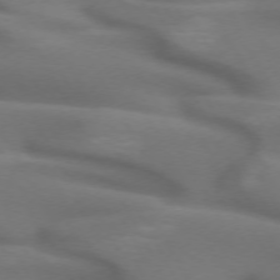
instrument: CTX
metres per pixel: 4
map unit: lApd
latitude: 71.9528
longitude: -51.8394
